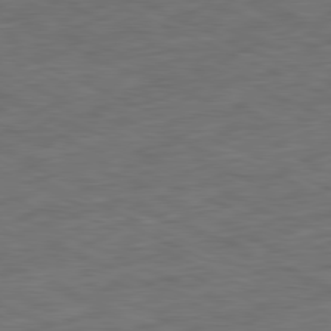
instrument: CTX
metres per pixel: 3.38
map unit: Ap
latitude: -81.2943
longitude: -83.5560
